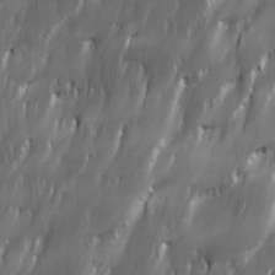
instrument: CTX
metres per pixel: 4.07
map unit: Ave
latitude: 15.4805
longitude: -135.3670
